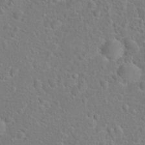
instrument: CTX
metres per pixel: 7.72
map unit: Hto
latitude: 17.3104
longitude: -41.9528
